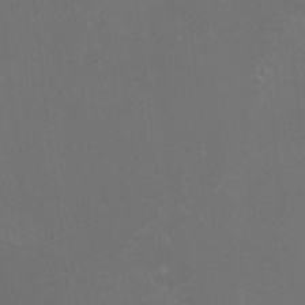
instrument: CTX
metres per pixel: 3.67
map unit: HNhu
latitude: -1.8423
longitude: -4.5168
